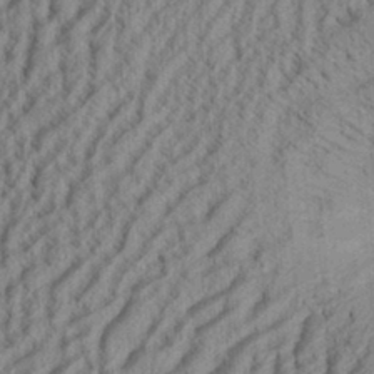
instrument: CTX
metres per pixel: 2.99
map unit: Aa
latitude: 32.8191
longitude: -136.9325
